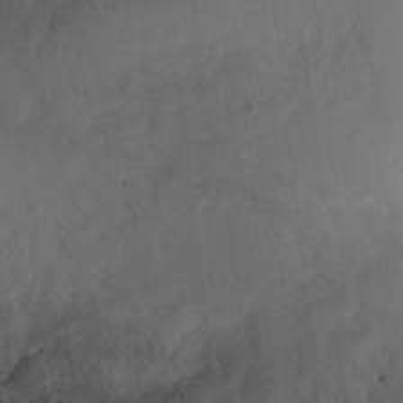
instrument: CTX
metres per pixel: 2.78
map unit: Ht
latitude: 2.8380
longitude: -29.2537
